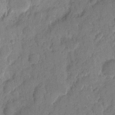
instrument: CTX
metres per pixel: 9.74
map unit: eHh
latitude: 8.7057
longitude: -65.1025
